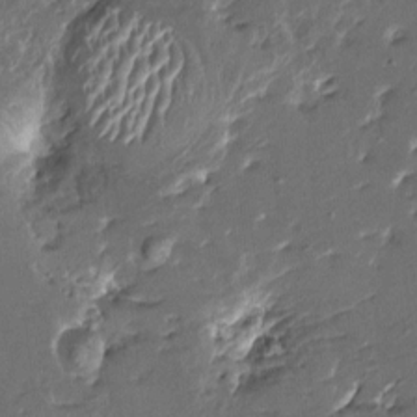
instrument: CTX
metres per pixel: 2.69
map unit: HNhu
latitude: 5.0269
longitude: -5.8205
